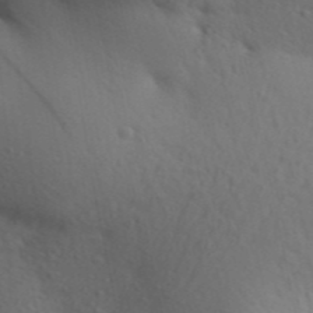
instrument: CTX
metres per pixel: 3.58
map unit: Aa
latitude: 30.1389
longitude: -146.6302
